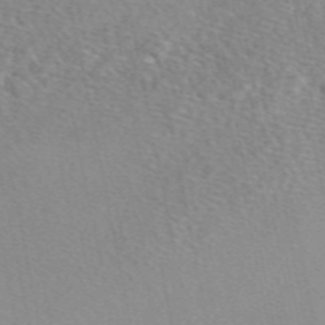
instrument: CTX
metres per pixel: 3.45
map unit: eAb
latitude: 49.2915
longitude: 111.2753
